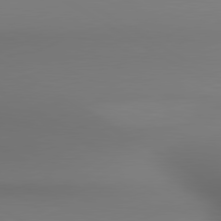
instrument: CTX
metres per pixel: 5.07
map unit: lApd
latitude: 80.5357
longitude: 137.9556
